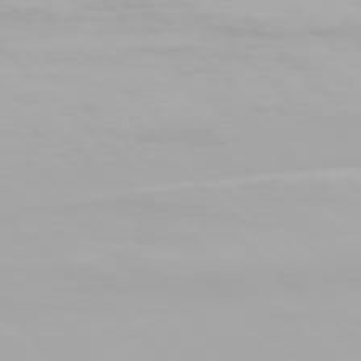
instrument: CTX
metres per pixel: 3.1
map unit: Hpe
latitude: 77.2726
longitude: -164.8569
